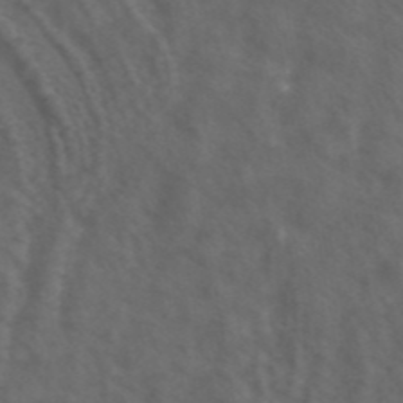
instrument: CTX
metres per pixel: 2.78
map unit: ANa
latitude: 43.3860
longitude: 24.3684
